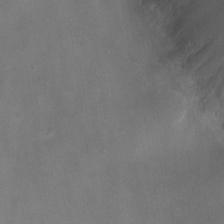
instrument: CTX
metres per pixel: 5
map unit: Ht
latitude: -4.6707
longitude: -19.4804
